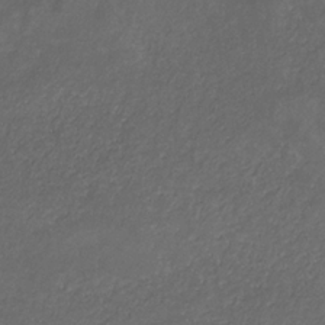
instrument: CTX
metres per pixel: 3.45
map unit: eHb
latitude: -32.5952
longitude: 71.3699
